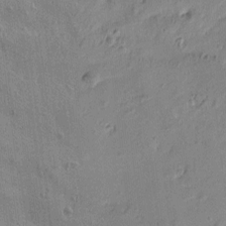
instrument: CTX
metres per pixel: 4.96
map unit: Htu
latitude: 0.4223
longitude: -175.6694
